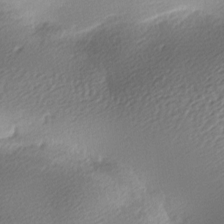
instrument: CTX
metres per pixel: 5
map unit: lAa
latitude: -9.1620
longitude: -127.2348
